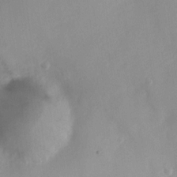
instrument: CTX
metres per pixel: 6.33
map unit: Nhu
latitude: 5.3859
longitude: -18.4979
